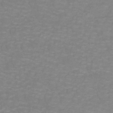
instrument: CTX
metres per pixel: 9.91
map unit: lHb
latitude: -41.7855
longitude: 56.1795
